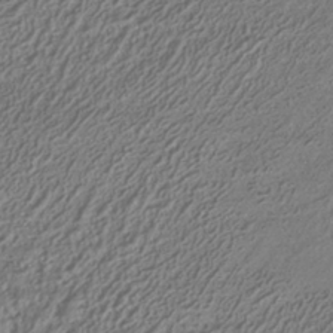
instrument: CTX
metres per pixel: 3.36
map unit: HNhu
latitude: -41.8800
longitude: 102.7085
